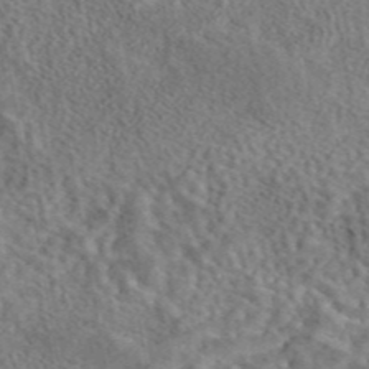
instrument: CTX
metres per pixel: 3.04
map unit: eAb
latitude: 43.2537
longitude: 109.1809
